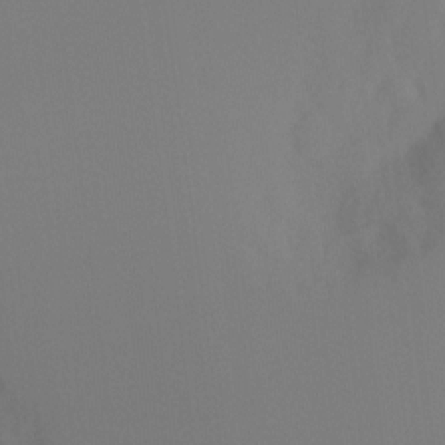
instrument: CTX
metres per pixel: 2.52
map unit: Hto
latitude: -8.0283
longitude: -48.8002
